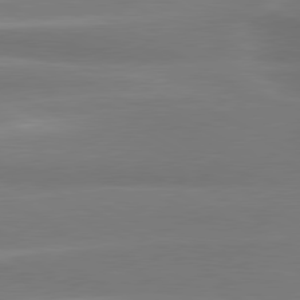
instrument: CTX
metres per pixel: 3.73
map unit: lApd
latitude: 80.4223
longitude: -135.6883
